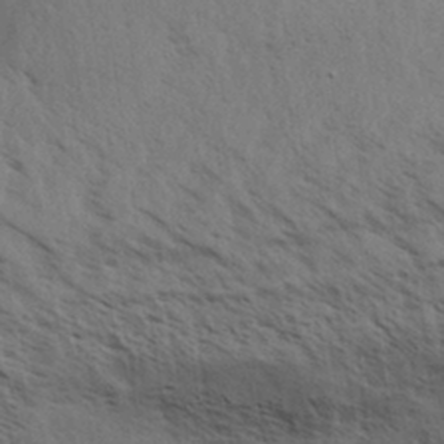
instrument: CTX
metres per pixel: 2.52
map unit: Aa
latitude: 32.3656
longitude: -140.2711
